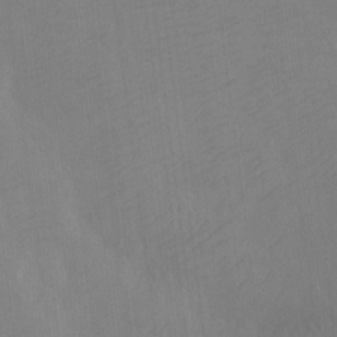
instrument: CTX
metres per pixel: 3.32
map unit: Ht
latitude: -7.4265
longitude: -34.4034
